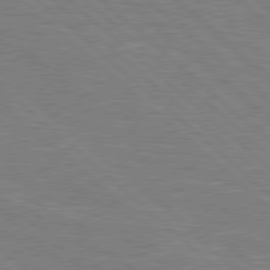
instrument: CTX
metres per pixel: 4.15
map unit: Hpe
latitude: 78.3468
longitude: -152.2145
